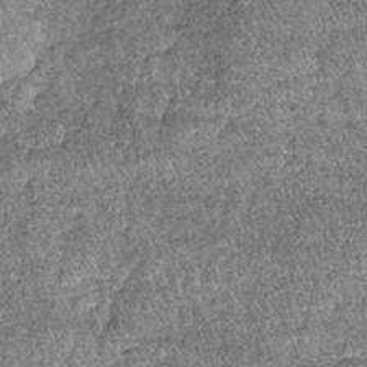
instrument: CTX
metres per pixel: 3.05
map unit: lHb
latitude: -38.0850
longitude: 67.7289
